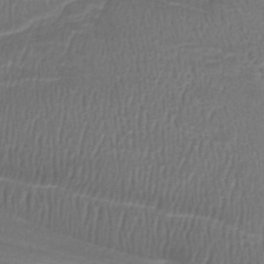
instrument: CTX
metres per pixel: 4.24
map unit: lHb
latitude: -37.3509
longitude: 59.0864
